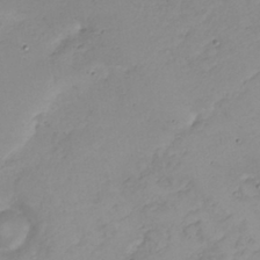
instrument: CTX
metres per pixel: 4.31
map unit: Nhu
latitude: 22.5546
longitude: -63.1592
